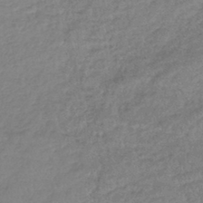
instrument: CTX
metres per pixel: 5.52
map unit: lHb
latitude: -44.2362
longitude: 70.4062
